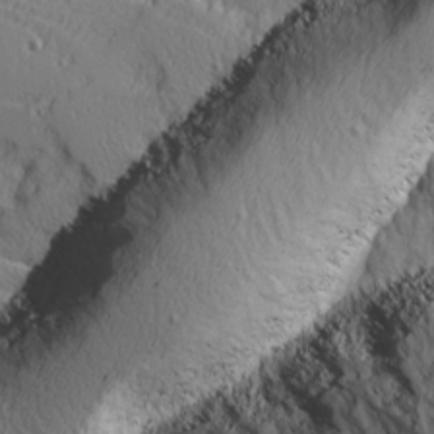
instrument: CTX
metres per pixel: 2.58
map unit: Ave
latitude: 11.6505
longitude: -101.4238
